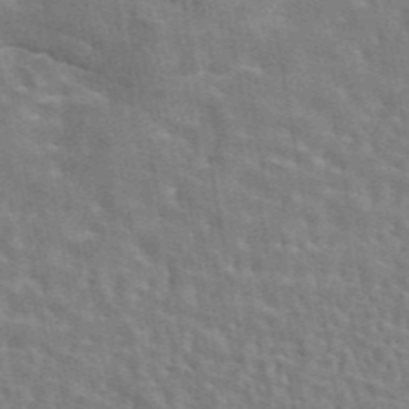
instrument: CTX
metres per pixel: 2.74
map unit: eAb
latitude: 44.6679
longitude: 110.2739
